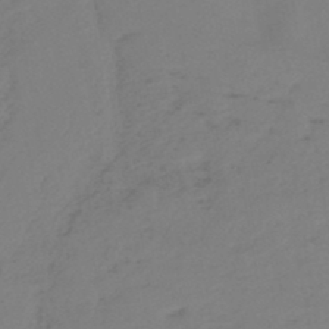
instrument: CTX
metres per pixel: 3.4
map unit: eHh
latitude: -42.2361
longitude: -32.5924
